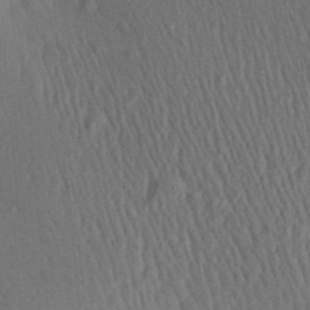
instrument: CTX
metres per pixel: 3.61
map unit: Aa
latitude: 29.0080
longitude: -138.6490
